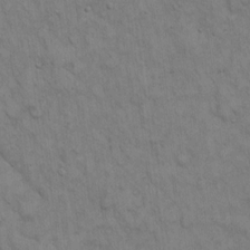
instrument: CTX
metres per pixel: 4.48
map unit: Hto
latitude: 12.9136
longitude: -60.4790
